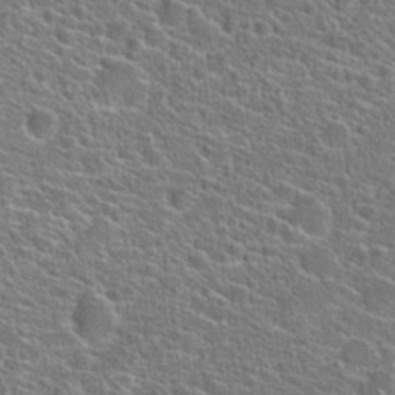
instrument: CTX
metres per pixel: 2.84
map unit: Hto
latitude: 23.4804
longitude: -44.8002
